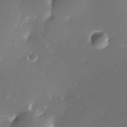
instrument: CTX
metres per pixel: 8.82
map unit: Nhe
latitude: -33.1809
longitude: -116.6113
